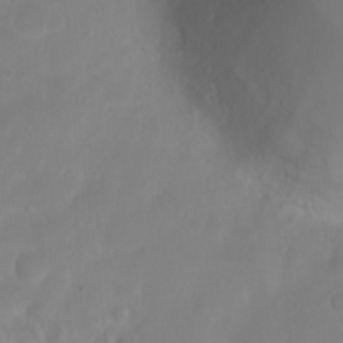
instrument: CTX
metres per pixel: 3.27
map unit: eHh
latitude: 1.0647
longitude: -55.7449
